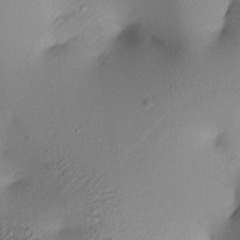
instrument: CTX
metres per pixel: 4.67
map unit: lAa
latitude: 4.0633
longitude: -116.0255
